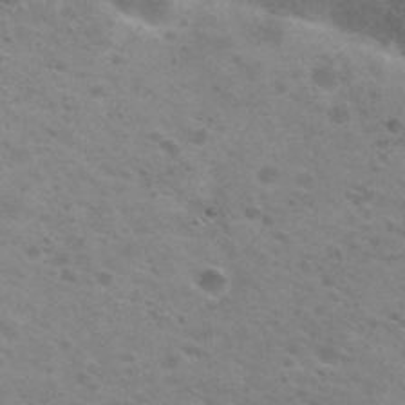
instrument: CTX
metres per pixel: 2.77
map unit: Nhu
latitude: 29.5938
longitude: -47.2915
